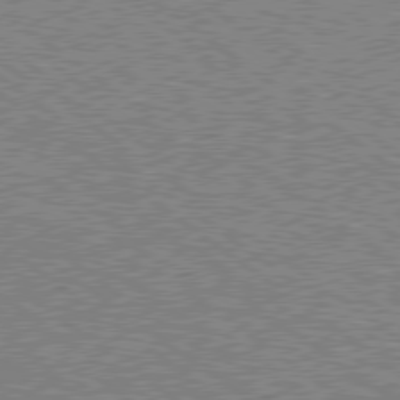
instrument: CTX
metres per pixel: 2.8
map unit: Hpe
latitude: 78.7624
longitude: -169.5182
